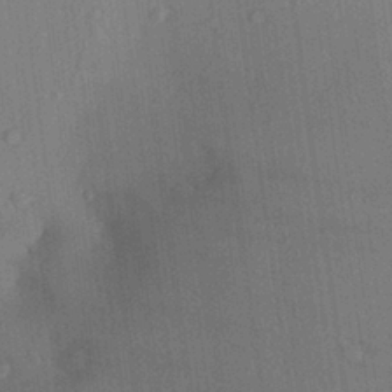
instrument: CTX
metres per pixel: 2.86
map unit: Aa
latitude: 24.3845
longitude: -135.8772
